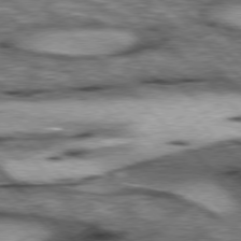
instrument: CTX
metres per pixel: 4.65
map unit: lApd
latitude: 76.9136
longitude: -50.5734
